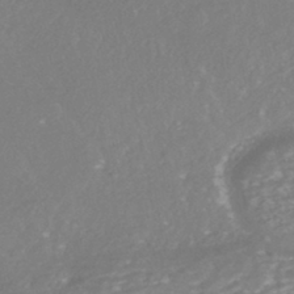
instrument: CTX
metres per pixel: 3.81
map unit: HNhu
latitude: -44.4818
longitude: 98.3495
